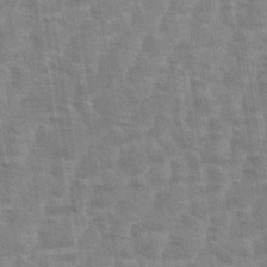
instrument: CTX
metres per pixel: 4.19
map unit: eHh
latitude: 34.8191
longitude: -136.7058
